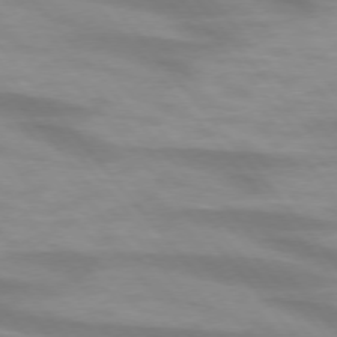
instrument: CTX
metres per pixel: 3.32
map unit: lApd
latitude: 74.5168
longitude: -60.3278
